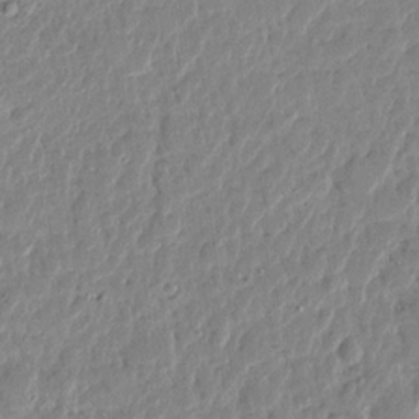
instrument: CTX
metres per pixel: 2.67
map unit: Htu
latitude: 1.8772
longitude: -178.6869
